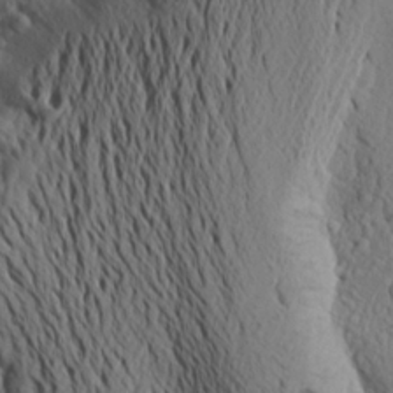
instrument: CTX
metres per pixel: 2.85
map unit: Aa
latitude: 18.9702
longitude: -148.5168
